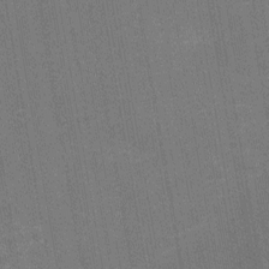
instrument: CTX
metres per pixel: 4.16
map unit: Ht
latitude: -10.9353
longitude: -22.1767
